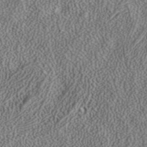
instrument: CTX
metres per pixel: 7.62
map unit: ANa
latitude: 37.8772
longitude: 19.8989
